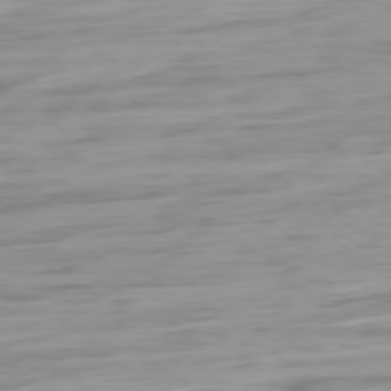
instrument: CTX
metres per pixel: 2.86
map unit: Ap
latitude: -78.8408
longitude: -65.6694
